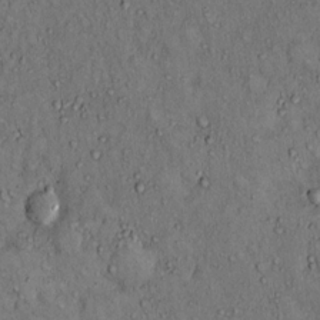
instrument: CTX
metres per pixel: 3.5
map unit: Hto
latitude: 12.3845
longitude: -60.2144
